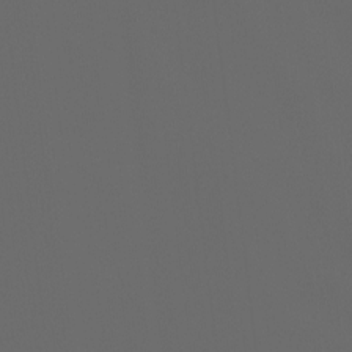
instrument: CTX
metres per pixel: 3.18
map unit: Ht
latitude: -0.4251
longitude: -46.5546
